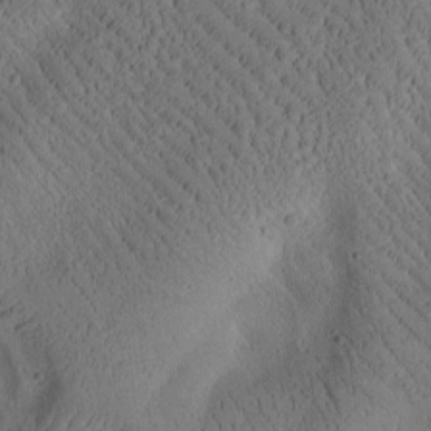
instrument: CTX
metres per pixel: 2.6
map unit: Htu
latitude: -1.7100
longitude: 170.7274
